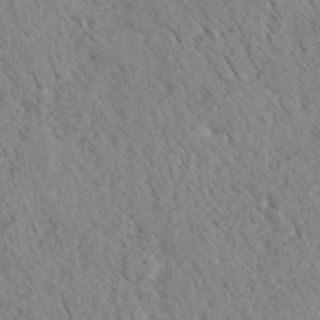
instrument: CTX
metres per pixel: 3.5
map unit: eHh
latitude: 35.0080
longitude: -140.3278
